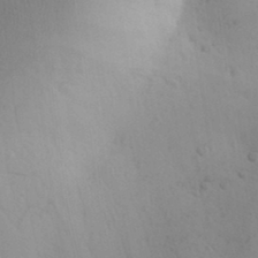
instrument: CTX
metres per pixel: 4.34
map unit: Aa
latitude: 31.1970
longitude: -144.1200
